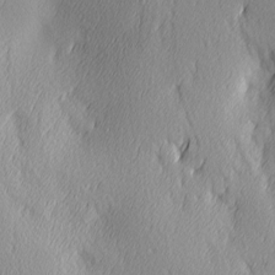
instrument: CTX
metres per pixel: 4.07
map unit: Ave
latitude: 3.1025
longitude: -112.5168
